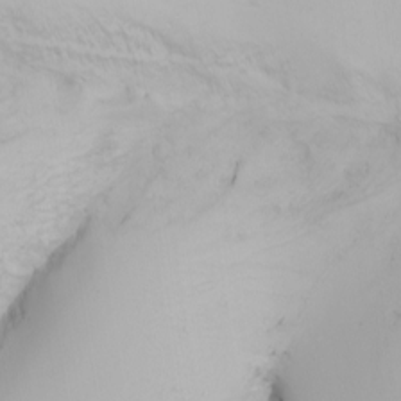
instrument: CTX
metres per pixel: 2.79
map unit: Nhu
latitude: -6.8408
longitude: -82.9135
